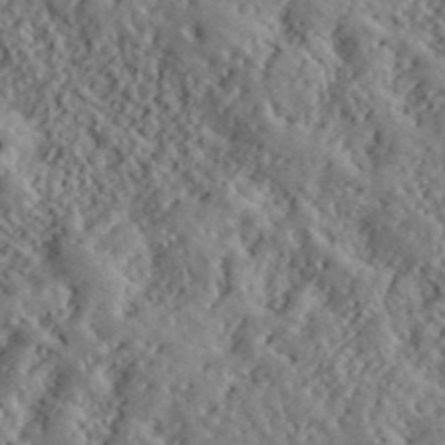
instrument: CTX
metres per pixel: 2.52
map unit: lHvf
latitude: 40.2144
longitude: -88.7247
